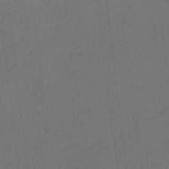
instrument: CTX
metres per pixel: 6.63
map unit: HNhu
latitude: -41.4454
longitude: 106.2929
